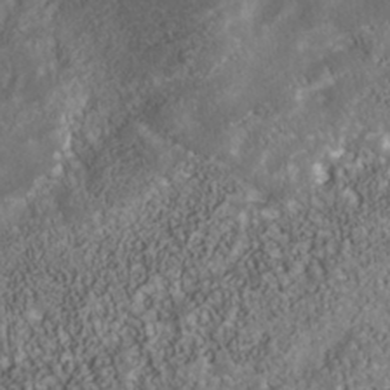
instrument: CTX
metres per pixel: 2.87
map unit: Nhu
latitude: -41.0486
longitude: -83.8016
